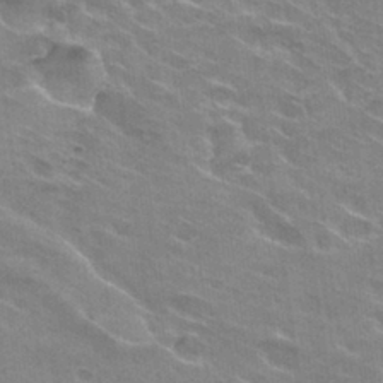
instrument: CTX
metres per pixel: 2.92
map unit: Hto
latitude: 29.6694
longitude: -42.9892
